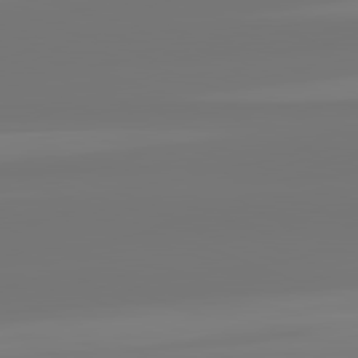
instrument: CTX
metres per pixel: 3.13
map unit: lApd
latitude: 82.2333
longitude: -177.0647
